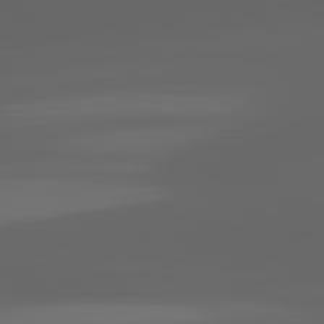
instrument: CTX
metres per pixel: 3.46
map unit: lApd
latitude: 82.8946
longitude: -132.9703
